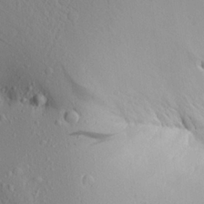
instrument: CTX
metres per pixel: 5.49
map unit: Aa
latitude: 18.7435
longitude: -148.3656
